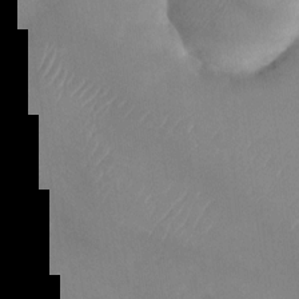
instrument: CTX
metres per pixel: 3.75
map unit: Nhu
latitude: -27.8044
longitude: -63.7261
